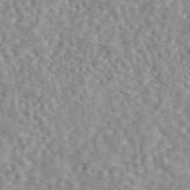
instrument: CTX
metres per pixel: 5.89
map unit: eAb
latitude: 44.5357
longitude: 116.8219
